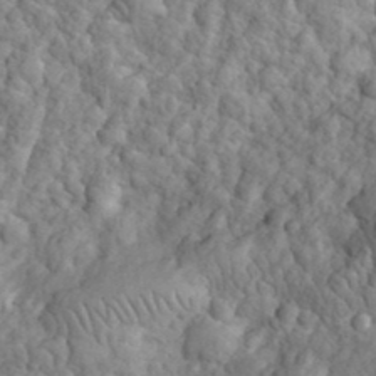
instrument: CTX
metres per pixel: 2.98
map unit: eHh
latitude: 32.4034
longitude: -66.4790
